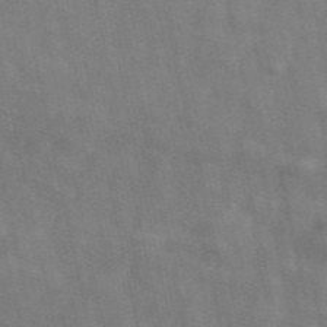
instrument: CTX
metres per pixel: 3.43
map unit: ANa
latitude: 49.7261
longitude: -79.5371
